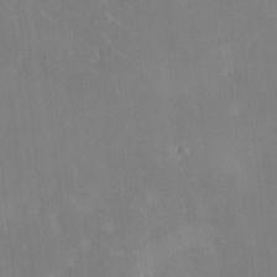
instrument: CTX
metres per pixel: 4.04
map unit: HNhu
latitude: 6.8569
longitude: 2.9352
